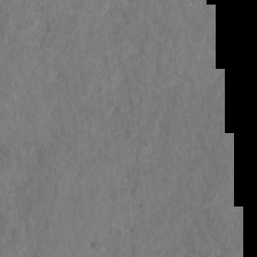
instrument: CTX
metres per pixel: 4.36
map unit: HNhu
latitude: -28.6519
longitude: 73.4454
